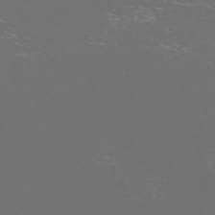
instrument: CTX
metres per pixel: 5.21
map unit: Nve
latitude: -57.7855
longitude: 52.6707
